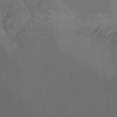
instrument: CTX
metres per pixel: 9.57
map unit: Hto
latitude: -7.9745
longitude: -50.7813
